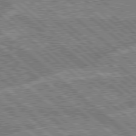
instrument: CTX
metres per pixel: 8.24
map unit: Hpe
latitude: 78.5546
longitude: -159.7072
